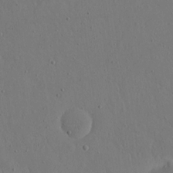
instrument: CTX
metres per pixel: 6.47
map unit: eHh
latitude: 16.6868
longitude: -70.0255
